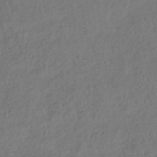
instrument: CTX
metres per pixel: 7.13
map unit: HNhu
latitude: -41.2943
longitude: 97.7289
